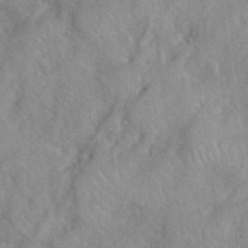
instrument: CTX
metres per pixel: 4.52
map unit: eHh
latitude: 40.2900
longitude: -56.5167
